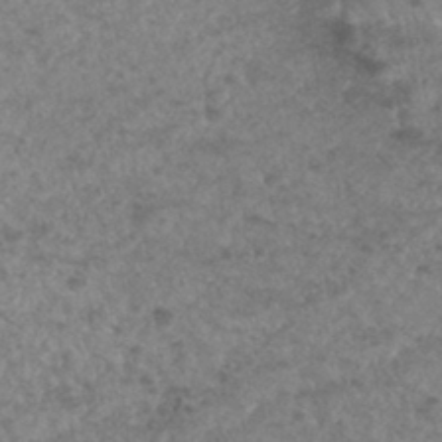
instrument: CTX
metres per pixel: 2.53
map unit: Hto
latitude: 32.7435
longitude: -49.5749
